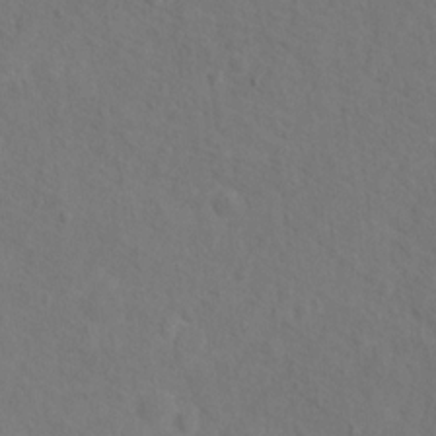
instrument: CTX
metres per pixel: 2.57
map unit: Hto
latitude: 12.2712
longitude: -37.3482
